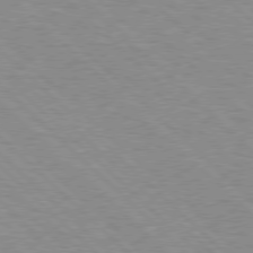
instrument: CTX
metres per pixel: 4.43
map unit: Hpe
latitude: 76.9513
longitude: -156.9891
